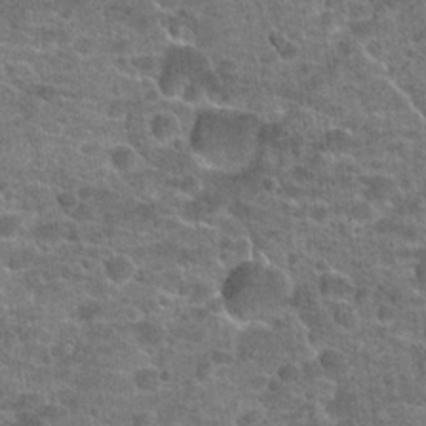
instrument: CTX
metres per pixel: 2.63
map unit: Hto
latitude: 21.0648
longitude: -43.8583
